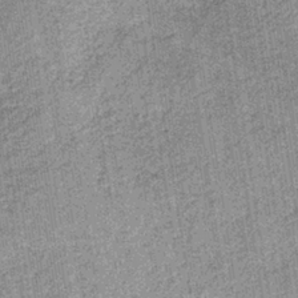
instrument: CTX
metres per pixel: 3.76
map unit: lHb
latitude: -36.4818
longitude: 64.0094
